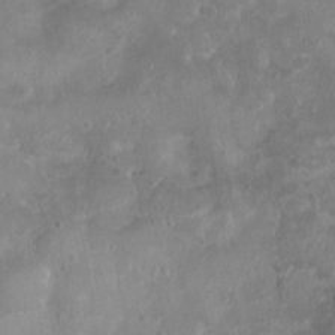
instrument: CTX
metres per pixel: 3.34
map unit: Nhu
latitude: 4.1011
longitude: -15.5372
